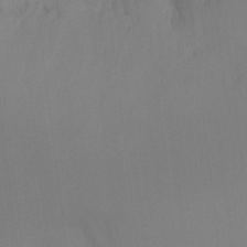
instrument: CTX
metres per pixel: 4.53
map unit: Ht
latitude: -16.5763
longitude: -48.4223
